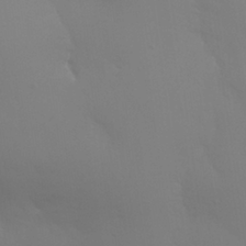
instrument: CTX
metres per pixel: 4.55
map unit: Nhu
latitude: 26.5357
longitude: -57.0647
